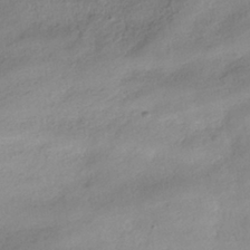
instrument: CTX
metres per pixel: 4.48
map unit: HNhu
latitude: -39.9556
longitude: 97.5399
